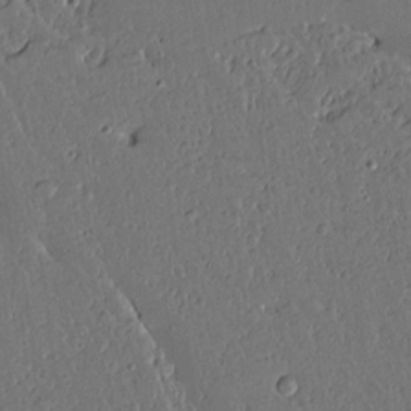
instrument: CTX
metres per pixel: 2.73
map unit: lAvf
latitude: 15.4994
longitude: -127.2159
